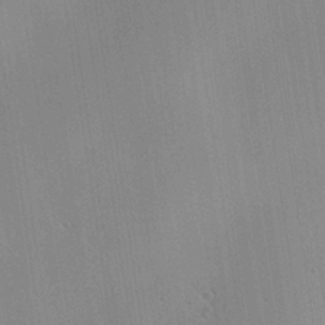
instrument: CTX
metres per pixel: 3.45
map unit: Ave
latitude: 23.3859
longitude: -136.1389
